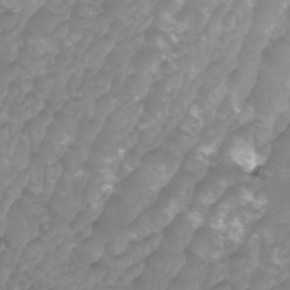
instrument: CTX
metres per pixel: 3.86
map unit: Htu
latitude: -9.7100
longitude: -75.4426
